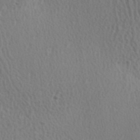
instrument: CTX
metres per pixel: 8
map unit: Hve
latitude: 2.3089
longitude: -124.6490
